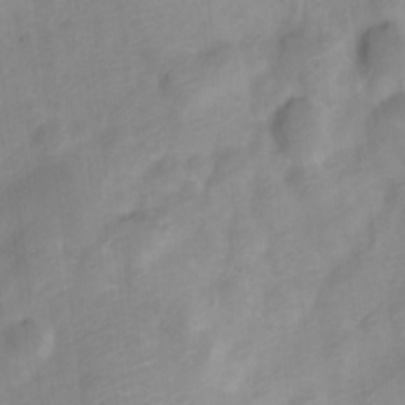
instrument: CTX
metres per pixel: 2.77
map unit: Nve
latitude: -22.1417
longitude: 106.5574
